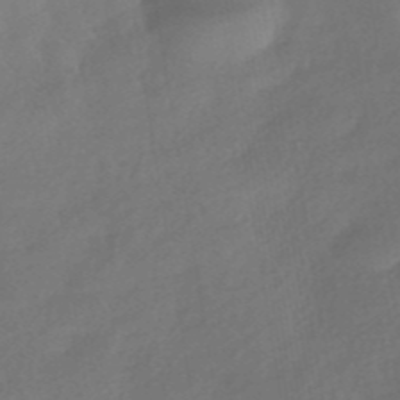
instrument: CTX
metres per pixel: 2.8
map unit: HNhu
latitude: -42.1983
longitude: 92.8030
